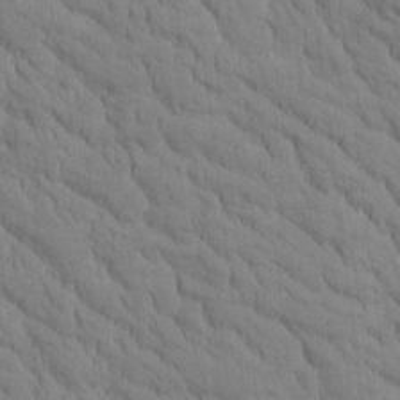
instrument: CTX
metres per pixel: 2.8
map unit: Htu
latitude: -2.8219
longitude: 172.6518
